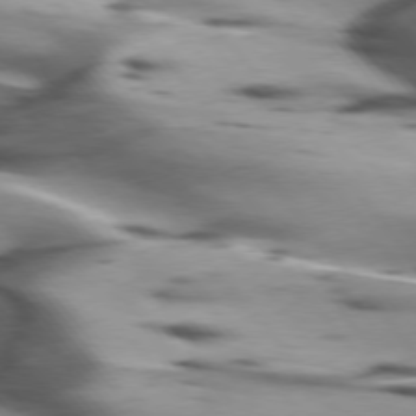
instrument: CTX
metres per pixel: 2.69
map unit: lApd
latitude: 75.5938
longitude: -63.9528
